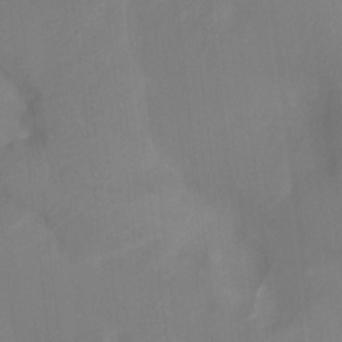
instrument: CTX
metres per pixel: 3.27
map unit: Ht
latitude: -8.4818
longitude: -28.3278
